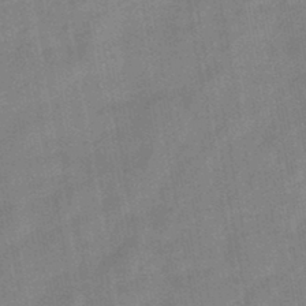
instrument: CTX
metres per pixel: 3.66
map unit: eHb
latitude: -44.2173
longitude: 85.9556
